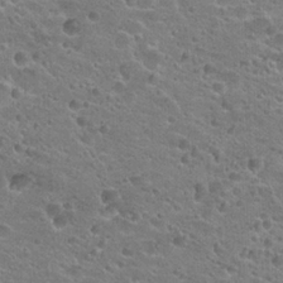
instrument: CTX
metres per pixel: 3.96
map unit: Hto
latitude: 23.7072
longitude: -43.5749
